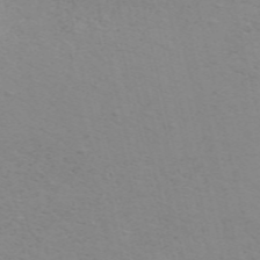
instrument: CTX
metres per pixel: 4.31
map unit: ANa
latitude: 51.6505
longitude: -70.4601
